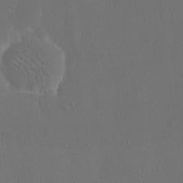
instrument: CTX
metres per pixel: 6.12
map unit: eHh
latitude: 18.9891
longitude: -68.4790
